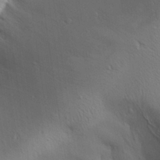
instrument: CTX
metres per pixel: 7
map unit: Aa
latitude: 30.6680
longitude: -145.0080
